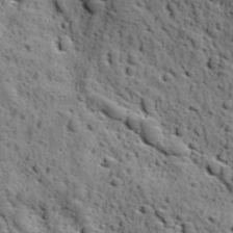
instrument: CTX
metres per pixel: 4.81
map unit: Ave
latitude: 11.9717
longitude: -105.3293
